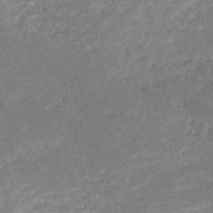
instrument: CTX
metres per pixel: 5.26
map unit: HNb
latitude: -51.1620
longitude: -41.2348
